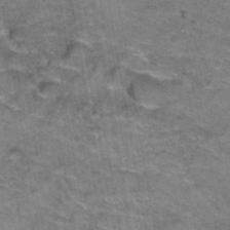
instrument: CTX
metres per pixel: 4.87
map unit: Hto
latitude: 39.3293
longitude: -42.2901
